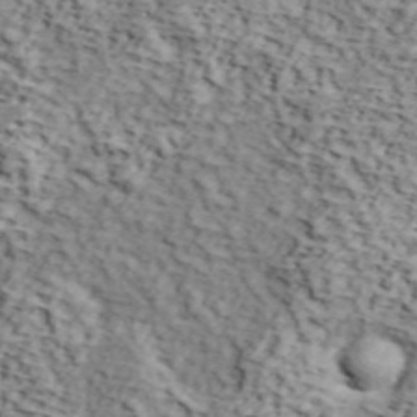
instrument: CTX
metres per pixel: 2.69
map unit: lHvf
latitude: 37.6694
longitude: -86.8380
